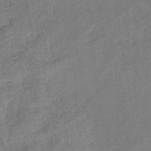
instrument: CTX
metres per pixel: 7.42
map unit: eHb
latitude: -41.8800
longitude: 82.5574
